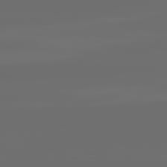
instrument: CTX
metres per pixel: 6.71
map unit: lApd
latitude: 82.1766
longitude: -166.2900
